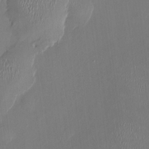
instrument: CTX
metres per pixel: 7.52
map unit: HNhu
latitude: 0.0255
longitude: -4.9136
